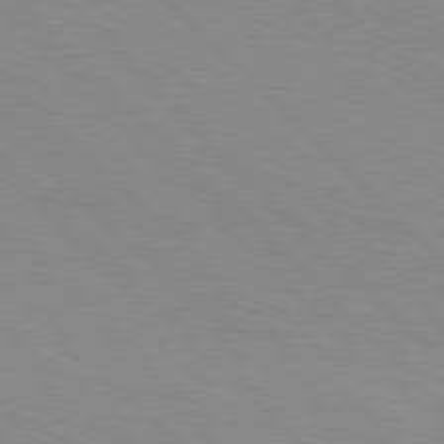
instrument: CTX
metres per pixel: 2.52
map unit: Hpe
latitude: 77.6505
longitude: -160.2711
